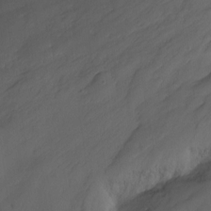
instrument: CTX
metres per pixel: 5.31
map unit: Nhu
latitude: -13.6722
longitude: -65.8017
